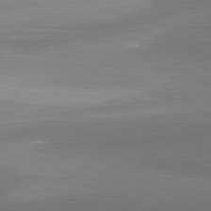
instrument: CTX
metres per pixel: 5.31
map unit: lApd
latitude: 81.6127
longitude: 156.4251
